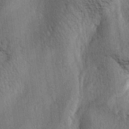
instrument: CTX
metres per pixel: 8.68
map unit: lAa
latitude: -4.8219
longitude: -125.9339
